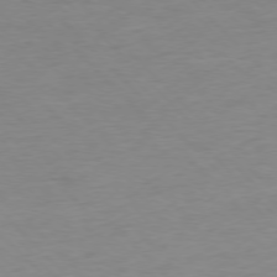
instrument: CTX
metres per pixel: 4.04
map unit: Ap
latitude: -77.5588
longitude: -83.1214
